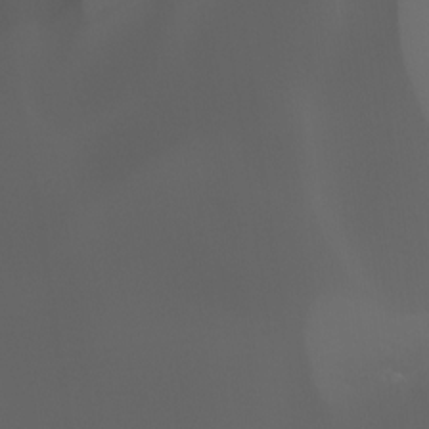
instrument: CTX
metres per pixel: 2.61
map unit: Ht
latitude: -0.5196
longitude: -46.2334
